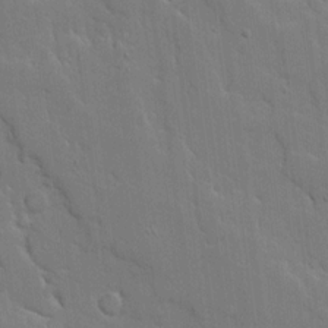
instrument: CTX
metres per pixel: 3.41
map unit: Ave
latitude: 18.1577
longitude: -128.4223
